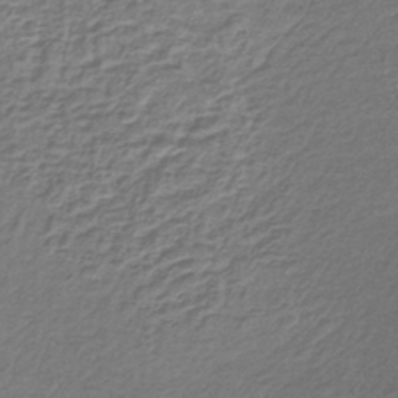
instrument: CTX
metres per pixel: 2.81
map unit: lHb
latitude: -39.2376
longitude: 59.1620
